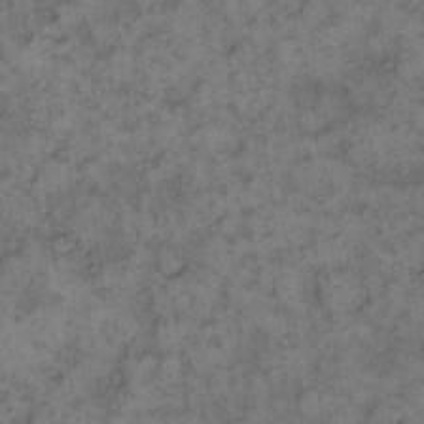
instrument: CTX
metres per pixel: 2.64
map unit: eHh
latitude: 13.0459
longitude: -64.3278
